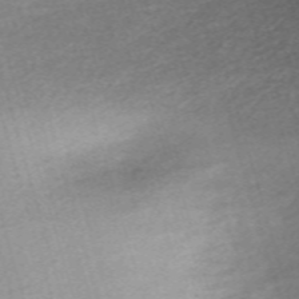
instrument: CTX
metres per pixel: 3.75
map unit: eHh
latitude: -61.8800
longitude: 53.3320
